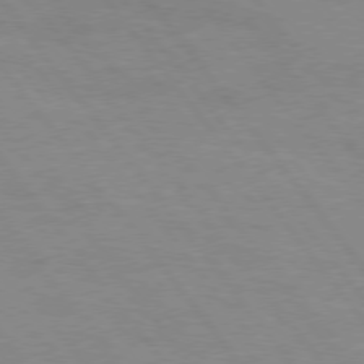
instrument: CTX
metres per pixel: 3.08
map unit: Hpe
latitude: 75.3293
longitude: -141.2725
